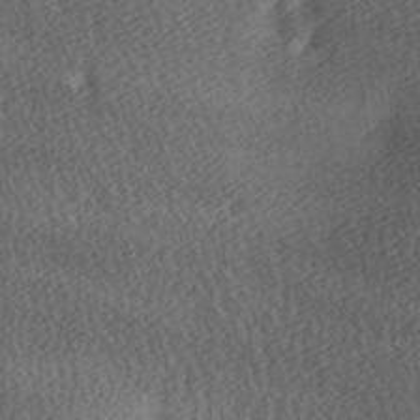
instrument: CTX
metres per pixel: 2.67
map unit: lAa
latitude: -6.1417
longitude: -121.3293
